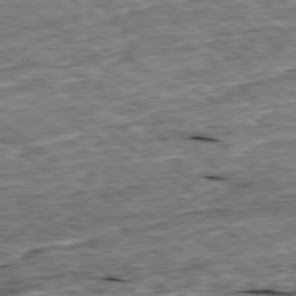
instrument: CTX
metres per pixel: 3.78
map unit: Ap
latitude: -78.9541
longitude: -86.5546
